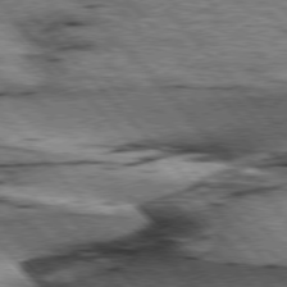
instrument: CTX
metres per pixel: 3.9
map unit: lApd
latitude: 76.7435
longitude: -71.8205
